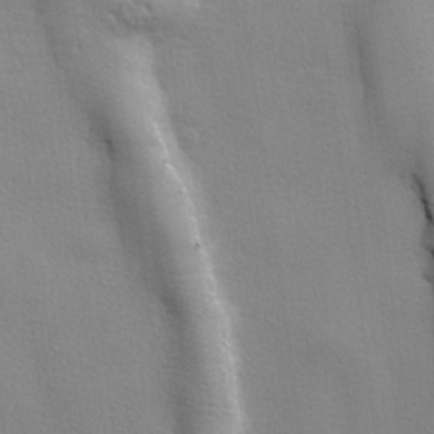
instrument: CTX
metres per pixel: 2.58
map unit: lHvf
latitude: 24.5923
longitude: 143.6343
